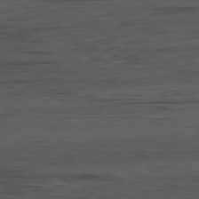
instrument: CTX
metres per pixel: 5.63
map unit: Ap
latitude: -81.1431
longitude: -68.8947
